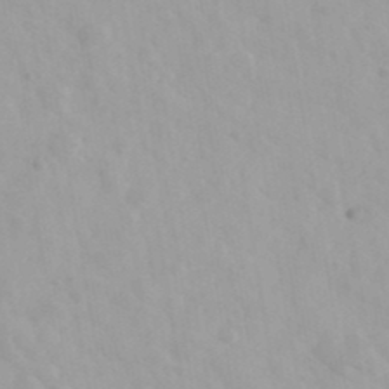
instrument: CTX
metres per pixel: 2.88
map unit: Ave
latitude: 39.9150
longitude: -106.5924
